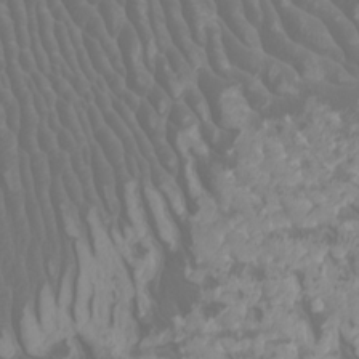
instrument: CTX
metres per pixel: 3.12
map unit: Nhu
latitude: -4.8597
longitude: -90.1389
